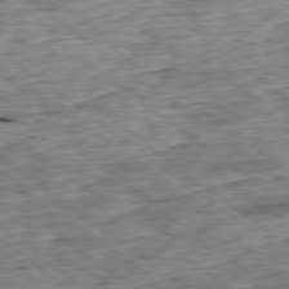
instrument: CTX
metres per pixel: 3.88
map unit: Ap
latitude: -79.0486
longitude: -86.3656
